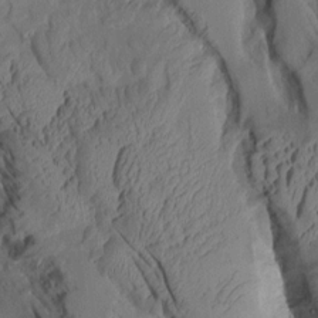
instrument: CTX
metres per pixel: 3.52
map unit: Aa
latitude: 8.6302
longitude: -127.8017
